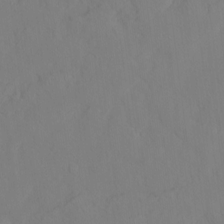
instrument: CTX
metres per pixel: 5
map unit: Hto
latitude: -14.1039
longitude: -43.4427
